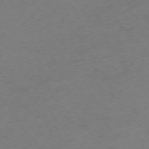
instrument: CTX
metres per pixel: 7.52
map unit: Ap
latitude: -74.8030
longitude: -73.3482
